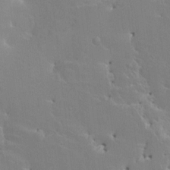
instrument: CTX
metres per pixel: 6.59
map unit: HNhu
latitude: 4.7813
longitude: 4.0661
